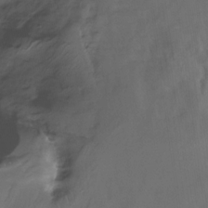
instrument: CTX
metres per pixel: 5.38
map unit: Nhe
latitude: -32.0661
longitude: -93.0458
